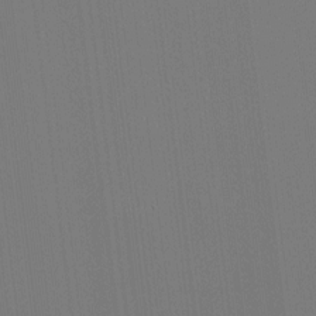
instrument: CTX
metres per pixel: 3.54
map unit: HNhu
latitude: -1.9745
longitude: -6.5735
